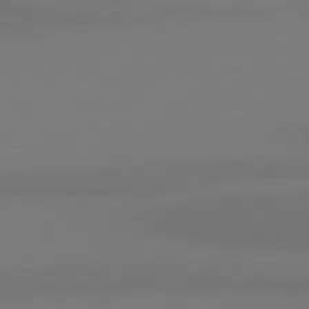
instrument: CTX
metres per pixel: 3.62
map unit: Hpe
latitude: 78.7624
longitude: -132.0255
